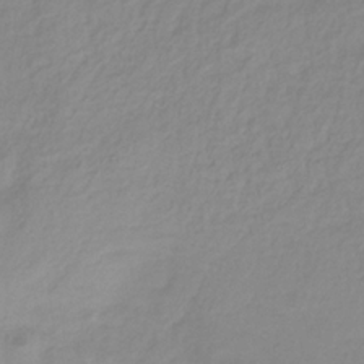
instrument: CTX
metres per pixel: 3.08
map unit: HNhu
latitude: -29.2376
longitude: 67.8044
